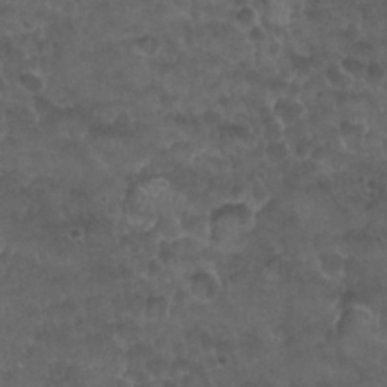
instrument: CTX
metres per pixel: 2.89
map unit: Nhu
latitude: 26.7246
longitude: -53.8772
